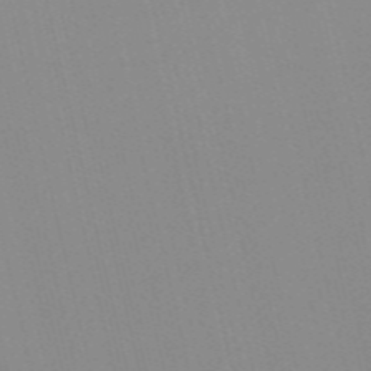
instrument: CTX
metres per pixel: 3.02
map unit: Nve
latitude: -57.3321
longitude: 60.9731
